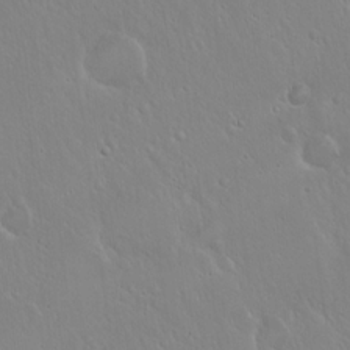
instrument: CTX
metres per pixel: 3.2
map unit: Hto
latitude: 17.2915
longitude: -56.8568
